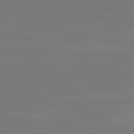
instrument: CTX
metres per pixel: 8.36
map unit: Ap
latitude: -78.1794
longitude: -95.0459
